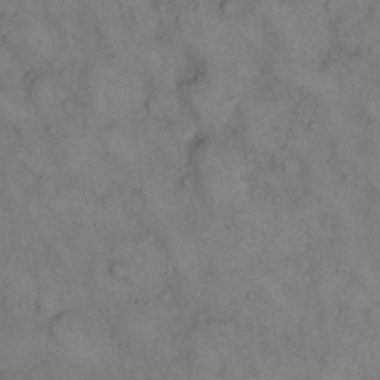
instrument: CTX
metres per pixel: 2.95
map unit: eHh
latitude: 14.1578
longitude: -63.1781
